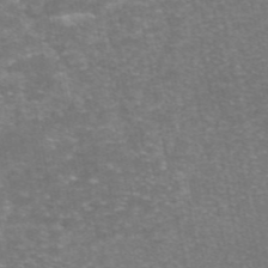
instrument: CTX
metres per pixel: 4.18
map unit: eAb
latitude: 46.8380
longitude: 105.4832
